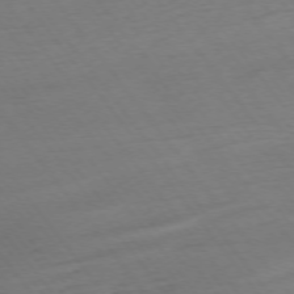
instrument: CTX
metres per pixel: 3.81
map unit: Ap
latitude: -75.1243
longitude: -83.2914
